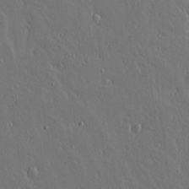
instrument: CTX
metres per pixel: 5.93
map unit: lAvf
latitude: 15.5372
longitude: -126.4223
